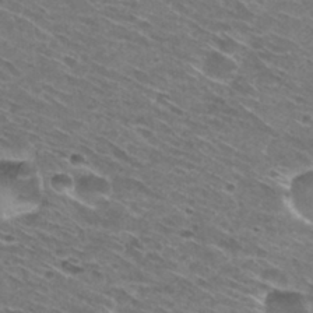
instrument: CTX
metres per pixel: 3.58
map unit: Hto
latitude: 29.9339
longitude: -45.6694
